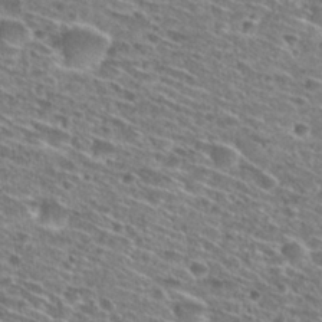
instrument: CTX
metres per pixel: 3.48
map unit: Hto
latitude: 28.5357
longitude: -45.8583
